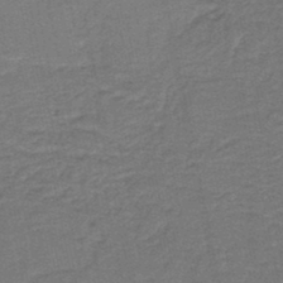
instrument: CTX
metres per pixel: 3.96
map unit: lHb
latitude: -39.1998
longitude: 54.6519
